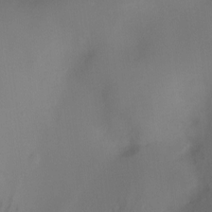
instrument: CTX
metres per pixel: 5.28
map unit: Ht
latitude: -10.8597
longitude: -28.5734
